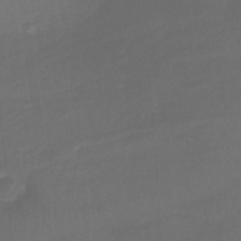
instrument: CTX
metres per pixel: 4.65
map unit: lHb
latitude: -37.8422
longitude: 58.3495
